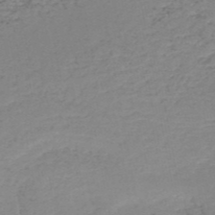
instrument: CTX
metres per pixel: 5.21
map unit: HNb
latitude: -50.8975
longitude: -52.7813
